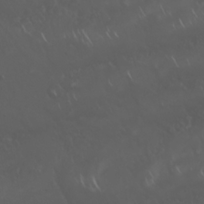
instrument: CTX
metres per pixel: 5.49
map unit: Nhu
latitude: 22.7813
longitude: -64.5357
